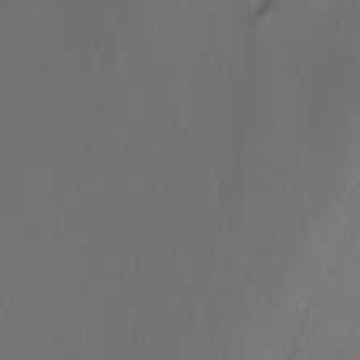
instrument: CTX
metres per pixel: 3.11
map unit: Htu
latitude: -6.8030
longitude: -66.7813
